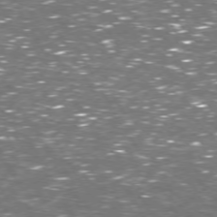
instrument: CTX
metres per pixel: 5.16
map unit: Hpe
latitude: 72.8191
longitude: -123.9528
